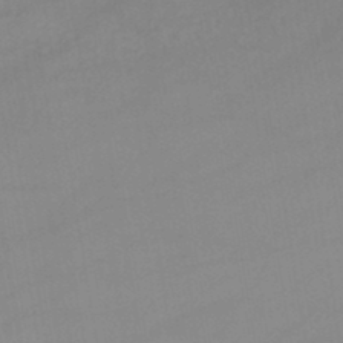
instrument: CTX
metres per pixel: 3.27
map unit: lHb
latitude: -44.0283
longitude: 67.1242
